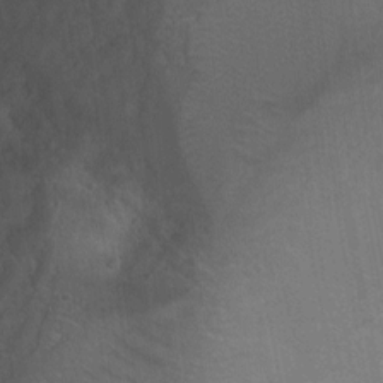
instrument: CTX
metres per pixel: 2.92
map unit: Ht
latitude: 0.8947
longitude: -32.5168
